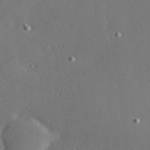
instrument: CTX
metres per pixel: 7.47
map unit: Hve
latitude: 27.3104
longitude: -92.2711
